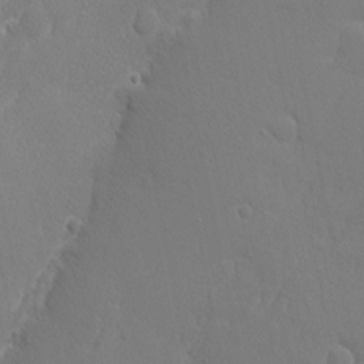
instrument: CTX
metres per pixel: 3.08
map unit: Nhu
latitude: 1.7827
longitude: -76.8569
